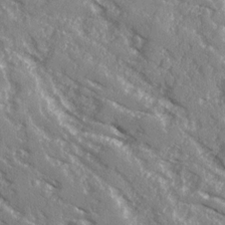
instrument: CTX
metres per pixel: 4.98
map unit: Ave
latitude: 16.4412
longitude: -129.9528
